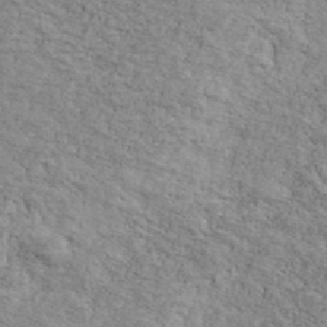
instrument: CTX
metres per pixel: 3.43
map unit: Ave
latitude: 41.2348
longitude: -109.1403
